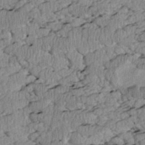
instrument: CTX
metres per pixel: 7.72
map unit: Htu
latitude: 3.2915
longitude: 149.5777
